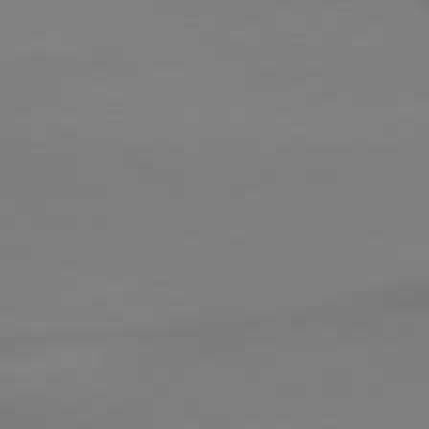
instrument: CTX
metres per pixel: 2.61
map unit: lApd
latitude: 79.2537
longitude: 179.6155
